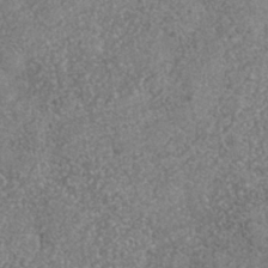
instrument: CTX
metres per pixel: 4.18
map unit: Nhe
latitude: -36.1605
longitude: -130.1200
